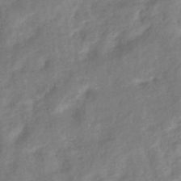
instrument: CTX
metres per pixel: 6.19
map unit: eHb
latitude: -40.7463
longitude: 78.9163
